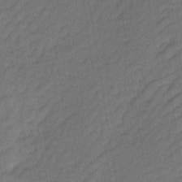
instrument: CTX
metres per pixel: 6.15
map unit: Ave
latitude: -0.7653
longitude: -113.7261
